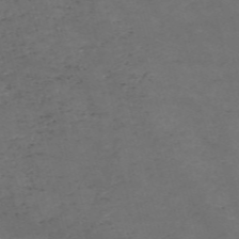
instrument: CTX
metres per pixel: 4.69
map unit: Nve
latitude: -57.9178
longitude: 52.8785
